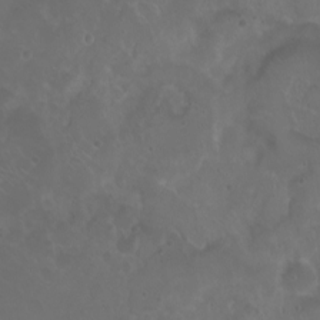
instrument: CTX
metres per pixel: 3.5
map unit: eHh
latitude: 0.9513
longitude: -54.6301
